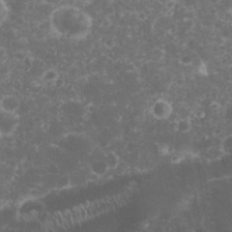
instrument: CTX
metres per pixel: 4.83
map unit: eHh
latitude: 32.8380
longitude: -61.5749
